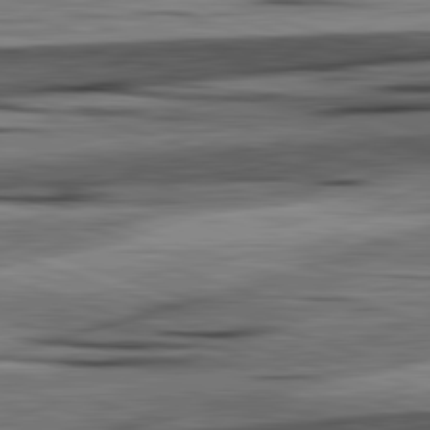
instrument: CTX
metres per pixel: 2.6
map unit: lApd
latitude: 82.4790
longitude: 161.0109
